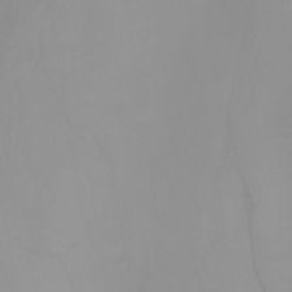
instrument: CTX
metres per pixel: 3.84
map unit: Nhu
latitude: -4.8408
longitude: -94.4412
